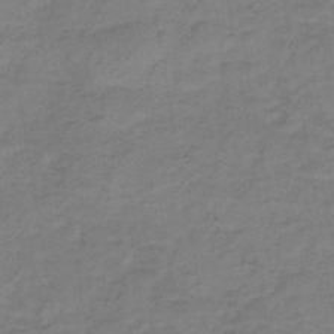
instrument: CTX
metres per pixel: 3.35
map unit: HNb
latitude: -46.9352
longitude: -38.7624
